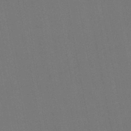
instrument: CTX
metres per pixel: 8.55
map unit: lHb
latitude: -47.4832
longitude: 71.9367
